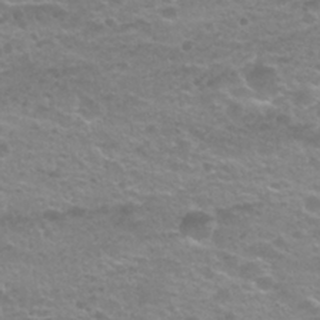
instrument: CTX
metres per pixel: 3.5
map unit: Nhu
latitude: 27.1970
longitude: -53.3104
